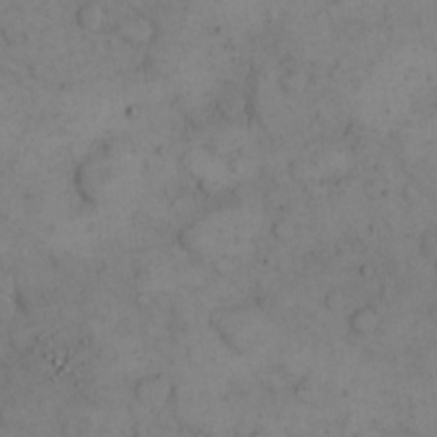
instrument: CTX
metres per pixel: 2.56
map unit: eHh
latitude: 14.7625
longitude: -67.6127
